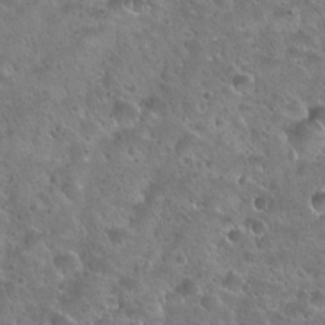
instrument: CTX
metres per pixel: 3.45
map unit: Hto
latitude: 22.5168
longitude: -54.6490
